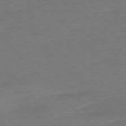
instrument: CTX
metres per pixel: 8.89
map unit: Ap
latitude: -76.5574
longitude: -94.6113
